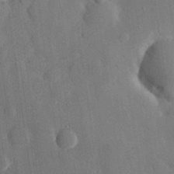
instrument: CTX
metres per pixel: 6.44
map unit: eHh
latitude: 28.6868
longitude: -80.3089
